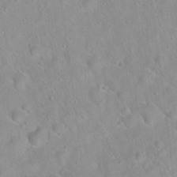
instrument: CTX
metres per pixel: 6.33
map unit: Hto
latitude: 20.9514
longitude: -53.2537
